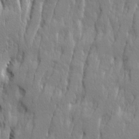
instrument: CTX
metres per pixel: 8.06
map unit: Ave
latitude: 14.5357
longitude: -134.3845
